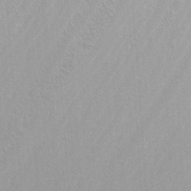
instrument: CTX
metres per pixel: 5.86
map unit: Nhu
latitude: -5.6155
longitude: -79.0270
